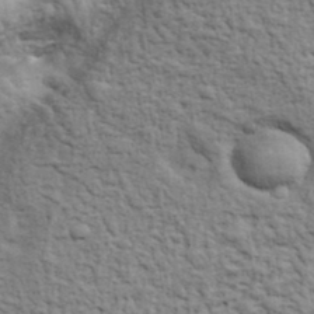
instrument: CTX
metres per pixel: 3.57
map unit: eHh
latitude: 37.4238
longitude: -81.8772
